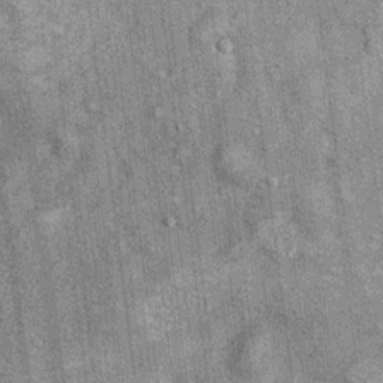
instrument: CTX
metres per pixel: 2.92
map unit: Ht
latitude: 8.9136
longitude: -37.7638
